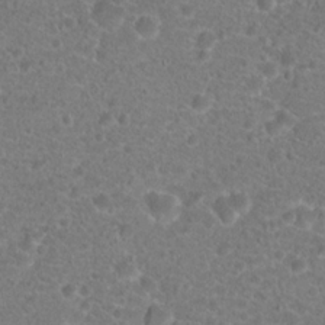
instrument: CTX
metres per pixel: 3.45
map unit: Hto
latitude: 18.5356
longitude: -40.8002
